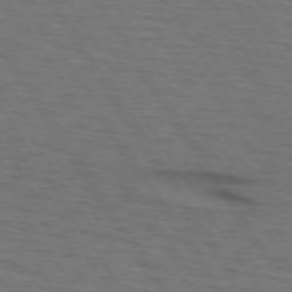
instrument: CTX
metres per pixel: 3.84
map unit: lApd
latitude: 72.9325
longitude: -72.8191
